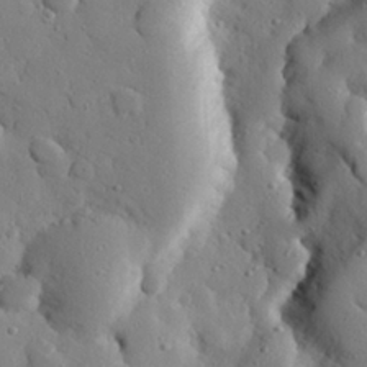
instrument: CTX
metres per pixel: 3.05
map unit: eHh
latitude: 27.1214
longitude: -78.6869
